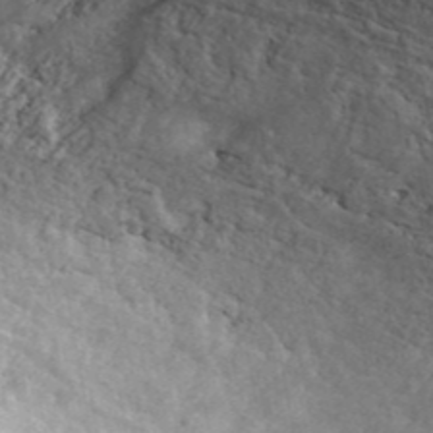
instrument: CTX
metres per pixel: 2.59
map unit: ANa
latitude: 43.2159
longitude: 29.2943
